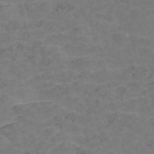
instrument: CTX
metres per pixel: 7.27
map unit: Nve
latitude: -58.1794
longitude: 55.1620
